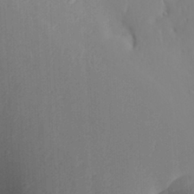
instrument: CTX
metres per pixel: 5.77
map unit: Aa
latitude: 29.8394
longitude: -132.8002
